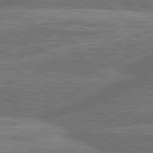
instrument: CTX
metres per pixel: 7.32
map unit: lApd
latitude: 81.1970
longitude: -166.3656
